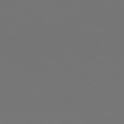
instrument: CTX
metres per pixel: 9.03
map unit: Hpe
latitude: 78.1011
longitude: -174.2523
